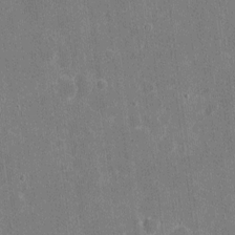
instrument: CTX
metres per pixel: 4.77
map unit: eHh
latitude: 5.9150
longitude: -67.6127
